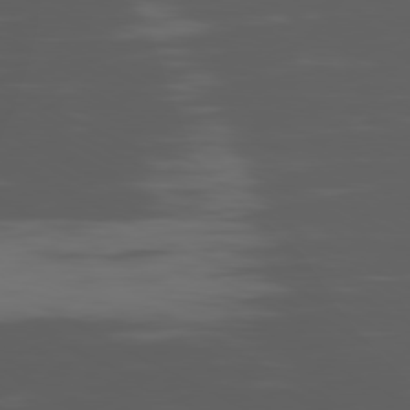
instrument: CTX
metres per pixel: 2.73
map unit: Ap
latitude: -80.5574
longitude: -62.9325
